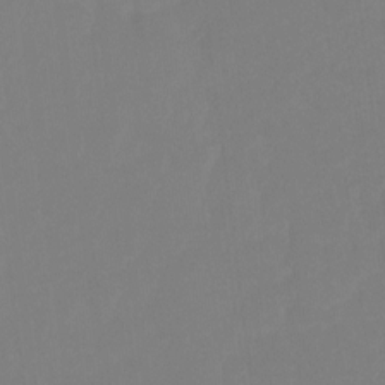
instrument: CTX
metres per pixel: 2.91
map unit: Ht
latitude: -14.8408
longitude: -56.3278
